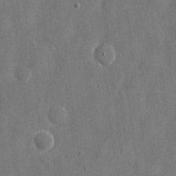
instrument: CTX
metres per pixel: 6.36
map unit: eHh
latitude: 10.0444
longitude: -69.6127
